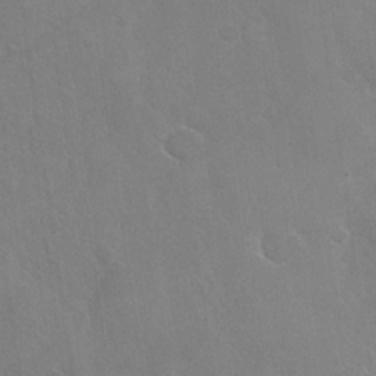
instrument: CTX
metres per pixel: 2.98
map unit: Nhu
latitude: -29.7856
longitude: -62.0822
